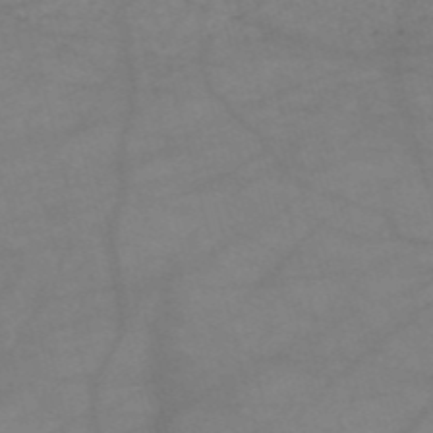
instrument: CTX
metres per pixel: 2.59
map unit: HNb
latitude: -54.2362
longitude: -49.8394
